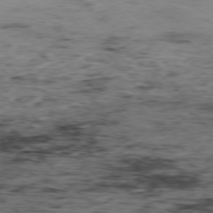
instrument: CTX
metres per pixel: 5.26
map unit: Hpe
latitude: -77.4832
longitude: 12.5385
